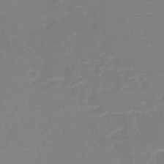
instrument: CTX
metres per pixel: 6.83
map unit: HNb
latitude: -49.1998
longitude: -44.0444
